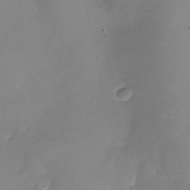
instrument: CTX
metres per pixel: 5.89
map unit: Nhu
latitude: -26.2172
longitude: -73.4427
